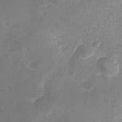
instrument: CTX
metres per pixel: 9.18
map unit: Nhu
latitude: -25.8422
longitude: -70.8569
